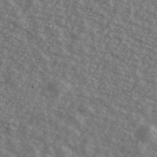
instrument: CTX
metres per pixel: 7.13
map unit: Ave
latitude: 40.7246
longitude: -109.4426
